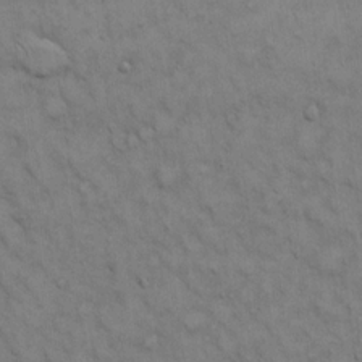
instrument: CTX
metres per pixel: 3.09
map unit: Hto
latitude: 13.7828
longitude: -60.6301
